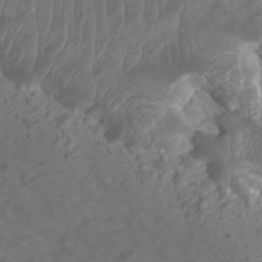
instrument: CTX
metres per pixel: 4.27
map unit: Htu
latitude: 3.4426
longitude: -20.2712
